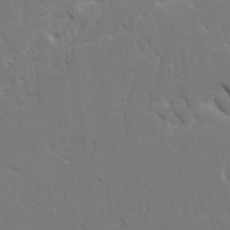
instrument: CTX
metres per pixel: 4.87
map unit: HNhu
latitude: 7.1781
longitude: -4.4034
